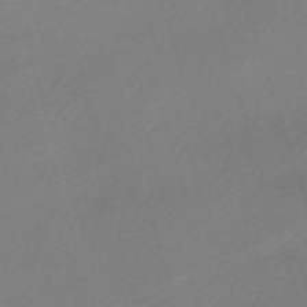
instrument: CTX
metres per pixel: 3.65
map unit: eHh
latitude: -62.3117
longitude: 53.1998
